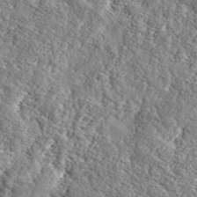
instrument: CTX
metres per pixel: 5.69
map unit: lHvf
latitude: 38.2711
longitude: -92.6112
